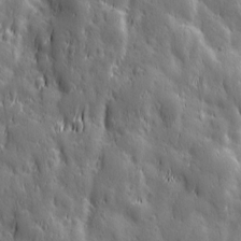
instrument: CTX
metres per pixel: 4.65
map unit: Ave
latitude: 12.8758
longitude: -104.7058
